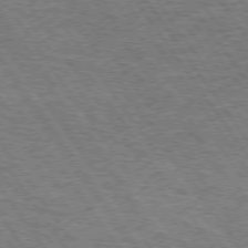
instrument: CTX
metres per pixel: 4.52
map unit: Hpe
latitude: 74.3845
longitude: -150.1955
